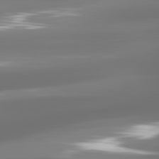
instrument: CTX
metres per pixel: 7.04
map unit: lApd
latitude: 81.3859
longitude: -136.9325
